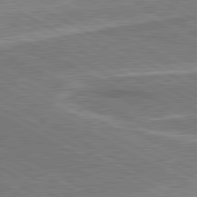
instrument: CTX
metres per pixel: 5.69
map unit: lApd
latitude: 80.7246
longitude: 141.8800
